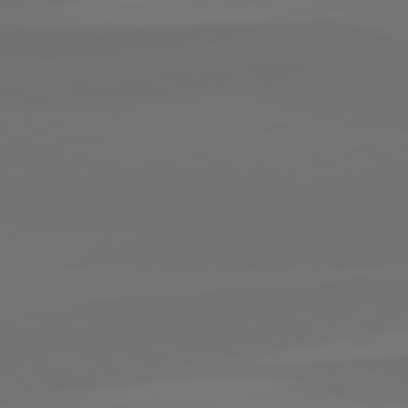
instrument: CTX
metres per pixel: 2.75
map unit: lApd
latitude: 82.6490
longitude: 161.6155
